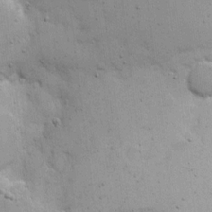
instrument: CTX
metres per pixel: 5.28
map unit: eHh
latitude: 9.1025
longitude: -66.9702
